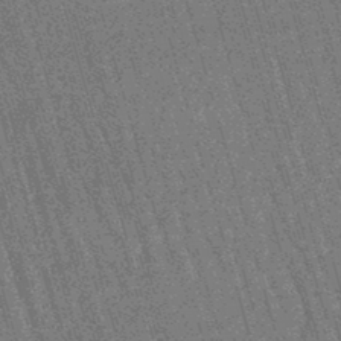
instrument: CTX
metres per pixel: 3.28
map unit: lHb
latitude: -45.7667
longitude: 77.7289
